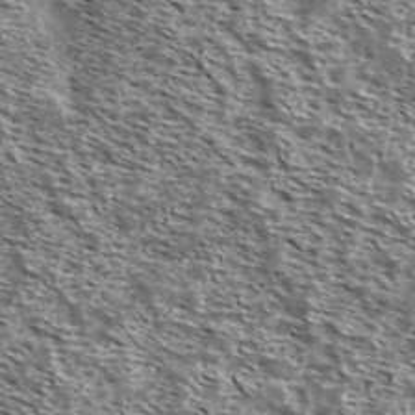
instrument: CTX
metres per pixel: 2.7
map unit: Ave
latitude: 38.0822
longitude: -108.4790
